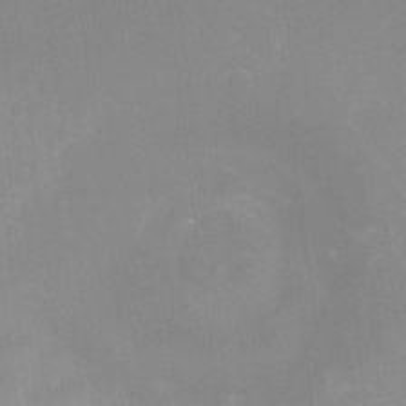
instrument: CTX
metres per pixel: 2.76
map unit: Hto
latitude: -6.7841
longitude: -38.2145
